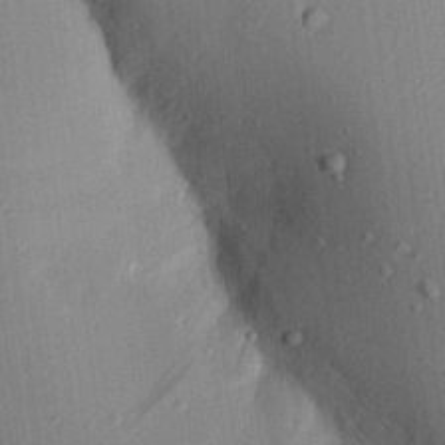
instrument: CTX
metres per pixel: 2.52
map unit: Aa
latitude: 16.1389
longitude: -147.9717
